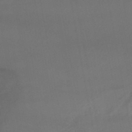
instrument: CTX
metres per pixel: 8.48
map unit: lHb
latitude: -46.6518
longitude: 75.3888
